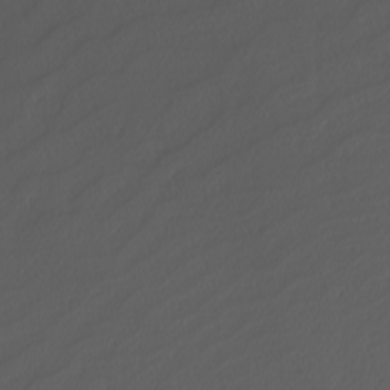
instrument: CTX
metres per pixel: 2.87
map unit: Nhu
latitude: -4.6329
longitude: -92.2333
